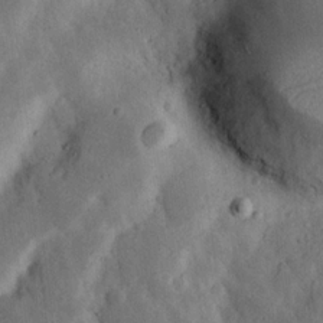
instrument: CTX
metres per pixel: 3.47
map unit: Nhu
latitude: 18.7813
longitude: -74.7246
